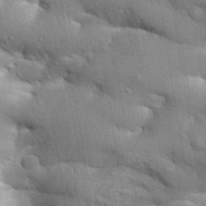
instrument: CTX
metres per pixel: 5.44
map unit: Aa
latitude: 33.0270
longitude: -144.4412
